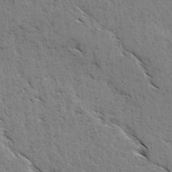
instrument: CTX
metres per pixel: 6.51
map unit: lAvf
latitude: -4.1605
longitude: -113.0647
